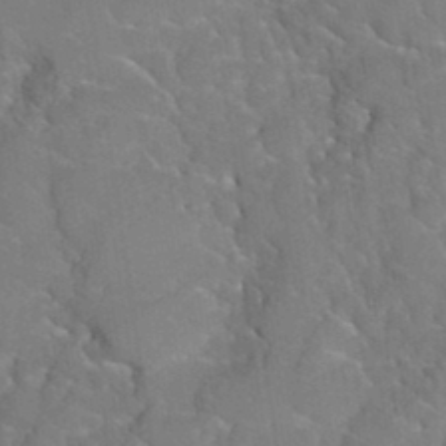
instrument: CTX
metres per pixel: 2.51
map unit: Hto
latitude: 35.4237
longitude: -48.6490
